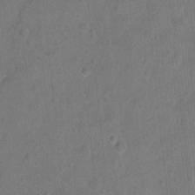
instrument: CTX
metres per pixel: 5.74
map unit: Hto
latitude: -7.0108
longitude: -35.6316
